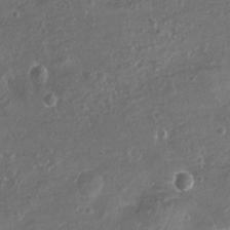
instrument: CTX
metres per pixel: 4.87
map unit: eHh
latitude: -3.8422
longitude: -75.1403
